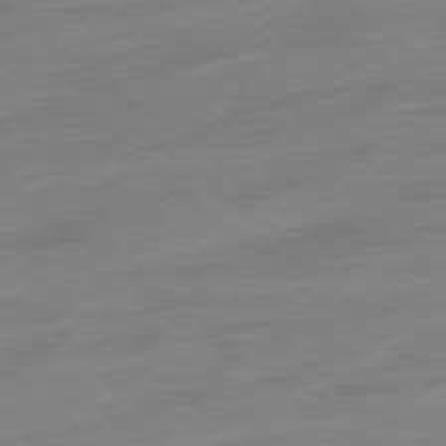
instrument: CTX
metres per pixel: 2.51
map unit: Ap
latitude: -78.7085
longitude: -98.7057
